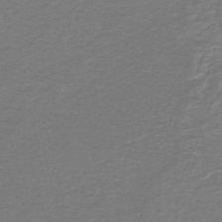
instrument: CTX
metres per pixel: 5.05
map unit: HNb
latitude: -46.5951
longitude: 53.3698
